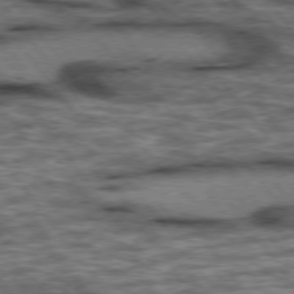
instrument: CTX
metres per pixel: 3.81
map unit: lApd
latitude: 75.8205
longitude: -48.2334
